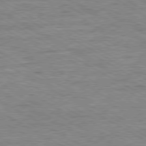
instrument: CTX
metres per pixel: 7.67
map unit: Ap
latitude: -80.5952
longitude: -77.5749
